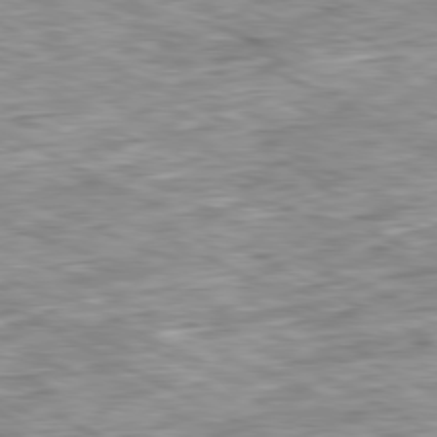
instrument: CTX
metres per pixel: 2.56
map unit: Ap
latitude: -80.8975
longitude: -87.3859
